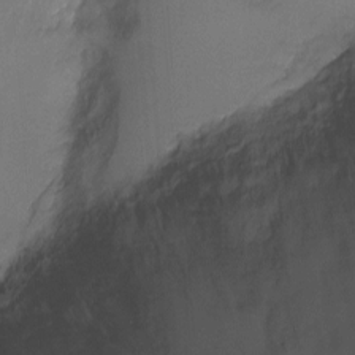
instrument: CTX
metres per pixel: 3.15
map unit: Ht
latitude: -6.4062
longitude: -26.1389
